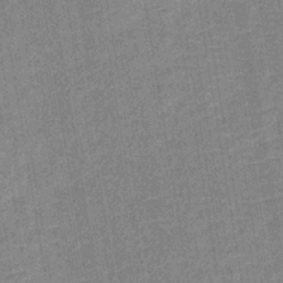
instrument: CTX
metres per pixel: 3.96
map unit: lHb
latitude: -37.0675
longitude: 73.8611
